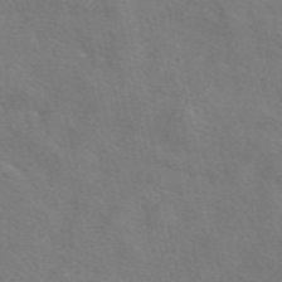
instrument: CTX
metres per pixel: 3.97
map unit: eAb
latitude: 50.4412
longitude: 117.1998
